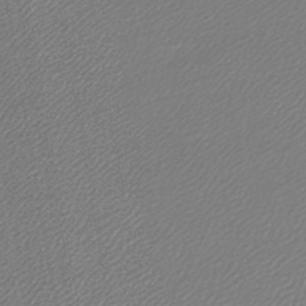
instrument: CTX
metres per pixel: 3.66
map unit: lHb
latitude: -44.5763
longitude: 64.9542
